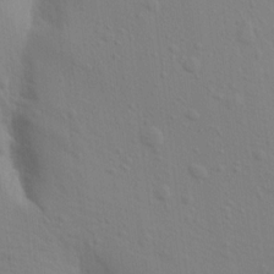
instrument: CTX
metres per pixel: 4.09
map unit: Aa
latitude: 16.0633
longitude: -143.7072
